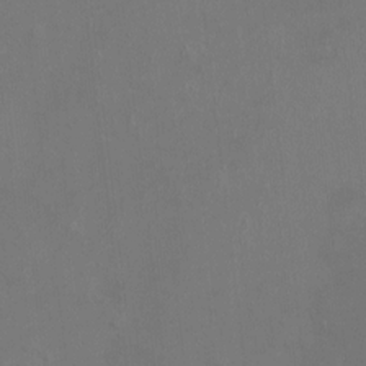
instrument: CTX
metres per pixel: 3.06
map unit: HNhu
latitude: 6.2145
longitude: 4.0661
